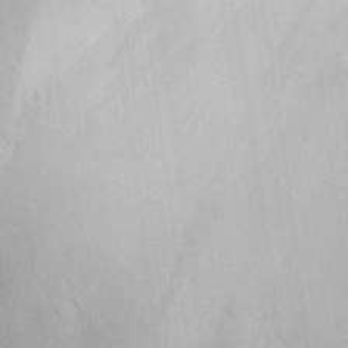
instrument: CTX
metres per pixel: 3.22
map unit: Aa
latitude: 25.4804
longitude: -144.2711
